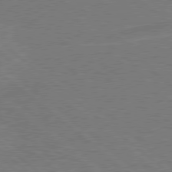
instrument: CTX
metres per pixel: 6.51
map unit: Hpe
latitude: 78.3468
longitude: -153.3104
